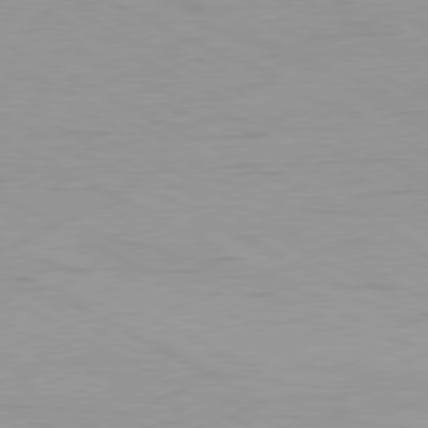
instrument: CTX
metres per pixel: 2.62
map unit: Ap
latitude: -78.5762
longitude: -72.4034
